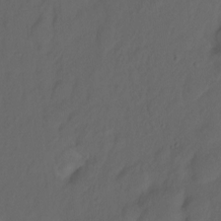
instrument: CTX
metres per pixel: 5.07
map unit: Hto
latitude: -7.7099
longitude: -45.5182
